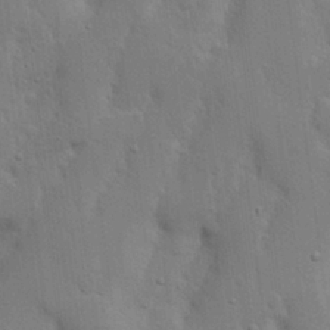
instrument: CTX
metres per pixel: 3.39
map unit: Nhu
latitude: 17.7261
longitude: -75.0836
